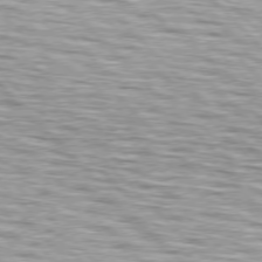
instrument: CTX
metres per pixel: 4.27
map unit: lApd
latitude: 76.7624
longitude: -58.3656
